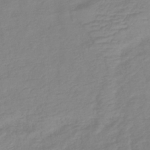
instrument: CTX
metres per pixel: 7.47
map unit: lHb
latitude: -40.8975
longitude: 76.5385
